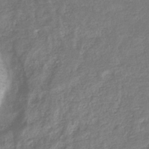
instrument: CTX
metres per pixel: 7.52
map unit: eHb
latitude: -34.6329
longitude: 76.8786
